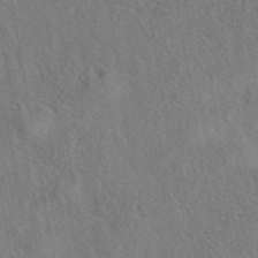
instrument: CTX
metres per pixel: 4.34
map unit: eAb
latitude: 42.5357
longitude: 110.8219
